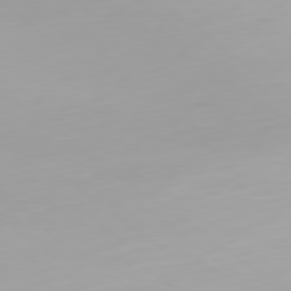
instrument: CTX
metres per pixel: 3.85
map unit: Ap
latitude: -79.7855
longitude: -68.0444
